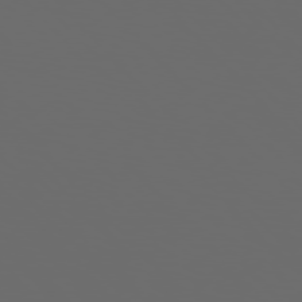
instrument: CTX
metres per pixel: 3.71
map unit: Hpe
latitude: 76.4601
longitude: -140.6679
